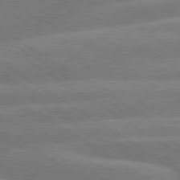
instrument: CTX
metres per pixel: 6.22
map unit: lApd
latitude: 79.9339
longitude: -132.7246
